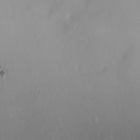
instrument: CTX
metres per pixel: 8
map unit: HNhu
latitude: 2.9702
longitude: 6.8597
